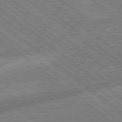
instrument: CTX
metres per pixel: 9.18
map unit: lApd
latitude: 79.0837
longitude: -170.1767
